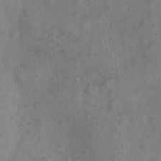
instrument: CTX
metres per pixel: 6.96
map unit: eHh
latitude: 11.1214
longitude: -62.5168
